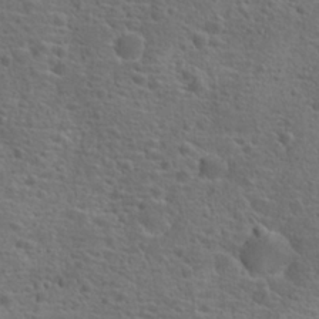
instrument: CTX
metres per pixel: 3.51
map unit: Hto
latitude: 18.9324
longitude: -42.2334
